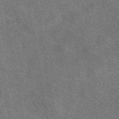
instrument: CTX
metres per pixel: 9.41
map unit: eAb
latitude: 50.1200
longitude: 115.7477
